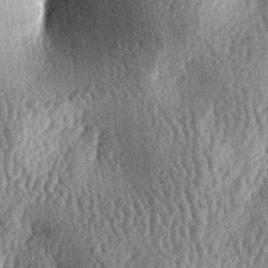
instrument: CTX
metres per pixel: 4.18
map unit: lAa
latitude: -6.7463
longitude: -127.6883
